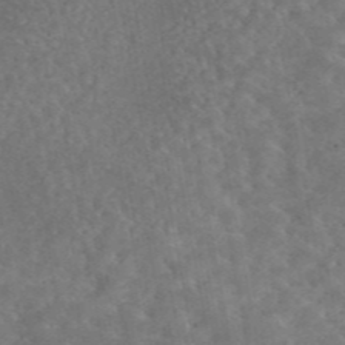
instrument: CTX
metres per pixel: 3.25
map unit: eAb
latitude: 45.2915
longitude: 124.1039
